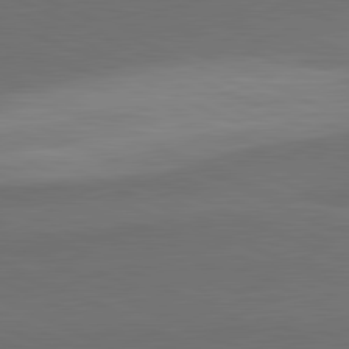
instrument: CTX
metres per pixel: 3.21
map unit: lApd
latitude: 81.8583
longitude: 157.5588
